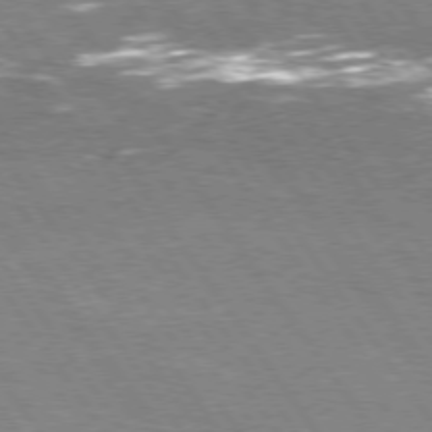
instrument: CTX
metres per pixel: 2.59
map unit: Hpe
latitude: 75.2159
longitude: -142.1389
